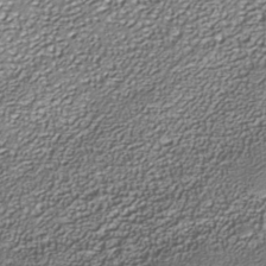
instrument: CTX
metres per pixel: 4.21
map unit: Nhe
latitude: -37.8422
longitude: -89.3671
